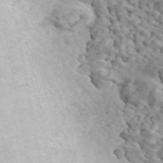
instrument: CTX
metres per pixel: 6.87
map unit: ANa
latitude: 45.7827
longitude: 23.0865
